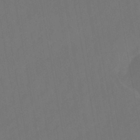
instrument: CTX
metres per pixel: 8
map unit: eHb
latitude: -43.9178
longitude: 87.7100
